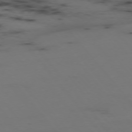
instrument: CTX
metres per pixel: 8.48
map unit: Hpe
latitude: -76.1039
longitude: -10.3467
